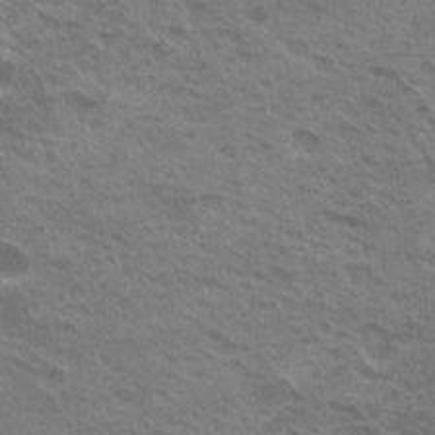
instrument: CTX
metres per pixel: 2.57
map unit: Nhu
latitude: 21.2159
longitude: -31.2726
